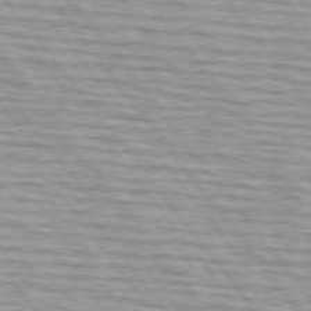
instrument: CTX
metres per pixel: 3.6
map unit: lApd
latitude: 74.7435
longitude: -76.1766
